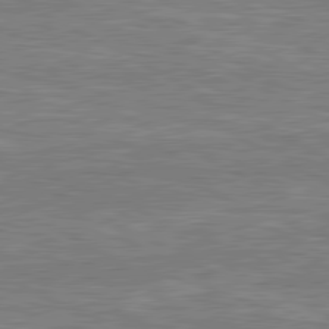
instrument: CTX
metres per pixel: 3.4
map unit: lApd
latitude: 80.6490
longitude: -171.9717
